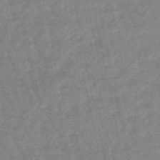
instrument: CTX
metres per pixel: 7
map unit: lHb
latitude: -48.3307
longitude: 82.1606
